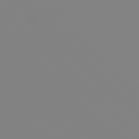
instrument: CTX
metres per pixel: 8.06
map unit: Hpe
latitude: 77.8583
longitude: -161.7072
